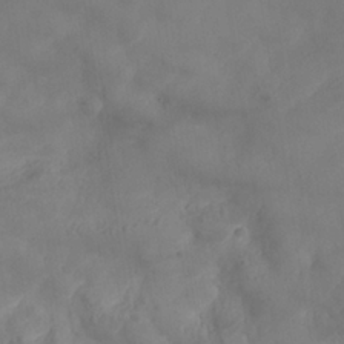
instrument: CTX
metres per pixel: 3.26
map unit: Nhe
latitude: -36.6896
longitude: 138.9164
